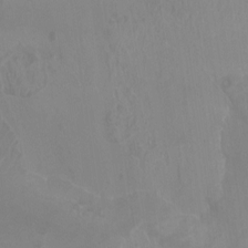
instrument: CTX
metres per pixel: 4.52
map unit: Nhu
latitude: -8.4251
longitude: -78.6680
